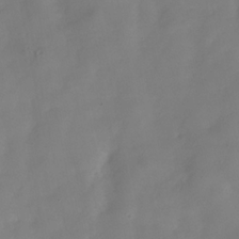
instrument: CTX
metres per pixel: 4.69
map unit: Hve
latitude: -32.1039
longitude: 94.0850
